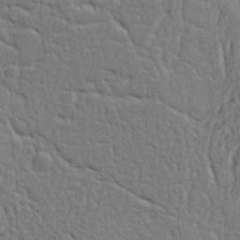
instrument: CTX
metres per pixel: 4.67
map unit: Ht
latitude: 9.5182
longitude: -76.4223
